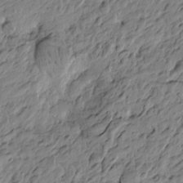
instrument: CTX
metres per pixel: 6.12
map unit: Htu
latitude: -3.8989
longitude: 178.7463
